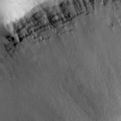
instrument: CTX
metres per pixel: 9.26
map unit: eHh
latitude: 30.8947
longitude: -69.8017
